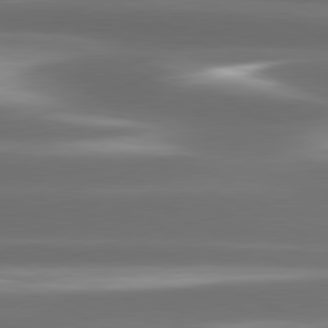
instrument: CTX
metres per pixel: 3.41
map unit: lApd
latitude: 81.0269
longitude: -142.6491
